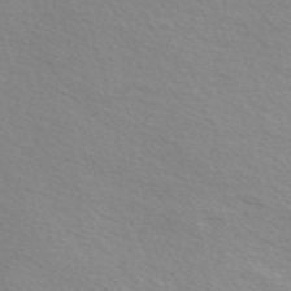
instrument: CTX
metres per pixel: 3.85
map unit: Nve
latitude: -57.1809
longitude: 60.1984
